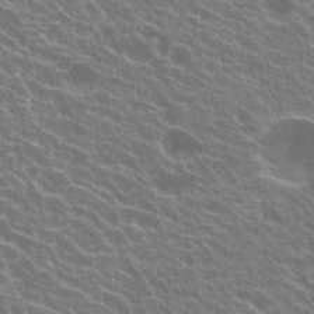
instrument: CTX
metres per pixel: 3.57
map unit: Hto
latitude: 21.2915
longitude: -34.7435
